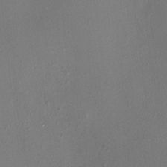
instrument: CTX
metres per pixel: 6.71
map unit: HNhu
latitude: 4.3278
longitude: 6.1983
